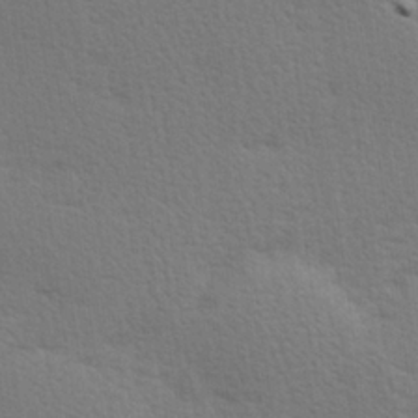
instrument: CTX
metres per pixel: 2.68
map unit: Hve
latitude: 26.8569
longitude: -94.0633
